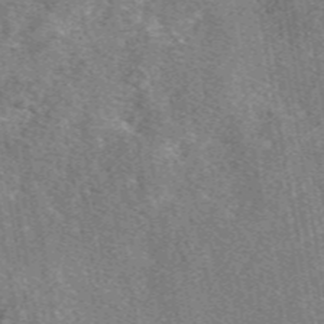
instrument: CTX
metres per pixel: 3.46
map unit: eAb
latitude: 48.1389
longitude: 109.1431
